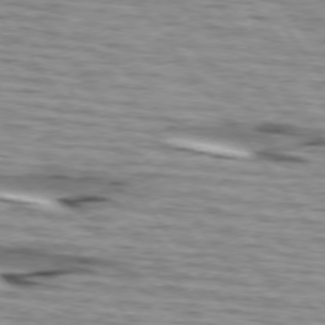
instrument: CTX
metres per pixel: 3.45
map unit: lApd
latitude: 74.6679
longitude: -72.2712
